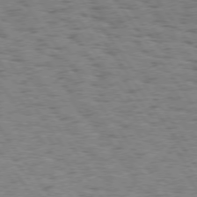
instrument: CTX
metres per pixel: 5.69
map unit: Hpe
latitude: 74.4412
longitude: -134.7813
